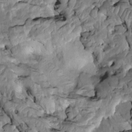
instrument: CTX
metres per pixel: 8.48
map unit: Htu
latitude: -2.1227
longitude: 149.2754
